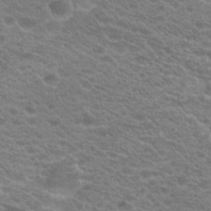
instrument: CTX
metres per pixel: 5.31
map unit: Hto
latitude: 20.1578
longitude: -37.8395
